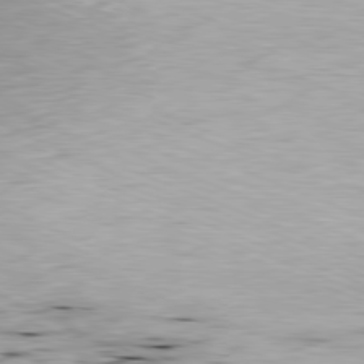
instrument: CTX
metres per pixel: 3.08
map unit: Ap
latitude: -80.9542
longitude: -90.2145
